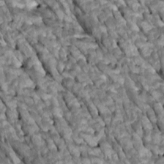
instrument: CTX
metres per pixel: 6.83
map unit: Htu
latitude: 1.1592
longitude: 145.1053
